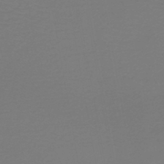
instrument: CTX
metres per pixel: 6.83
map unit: HNb
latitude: -46.2928
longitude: 53.5588
